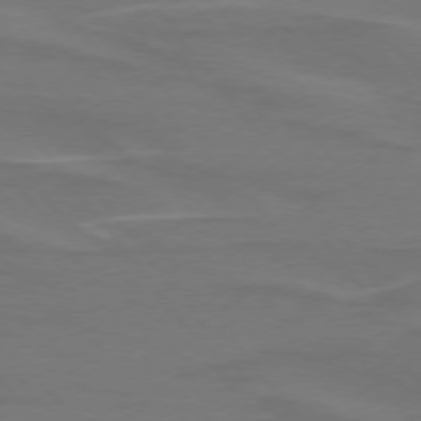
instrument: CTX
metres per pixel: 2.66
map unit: lApd
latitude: 74.9514
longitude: -62.7436
